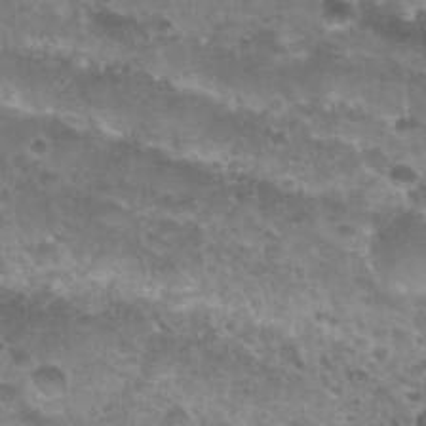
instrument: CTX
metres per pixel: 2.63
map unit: Nhu
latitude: 28.2900
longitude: -55.0080
